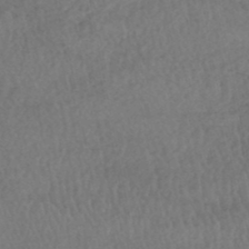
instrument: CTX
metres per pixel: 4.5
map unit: HNhu
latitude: -48.6519
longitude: 102.2740
